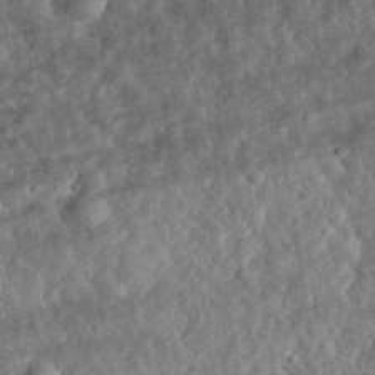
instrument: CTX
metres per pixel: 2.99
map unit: eHh
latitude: 34.8380
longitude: -78.8569
